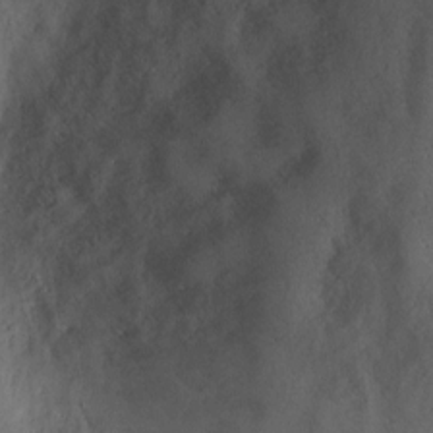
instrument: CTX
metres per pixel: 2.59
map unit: Ht
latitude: 1.8205
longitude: -19.4237
